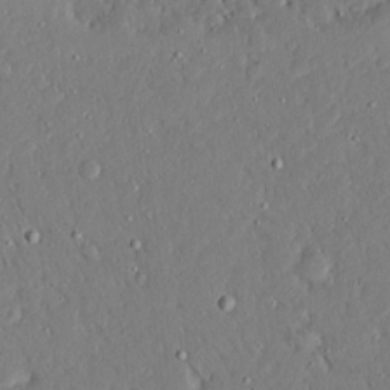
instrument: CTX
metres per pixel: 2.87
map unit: Ave
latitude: 16.3656
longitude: -140.8380
